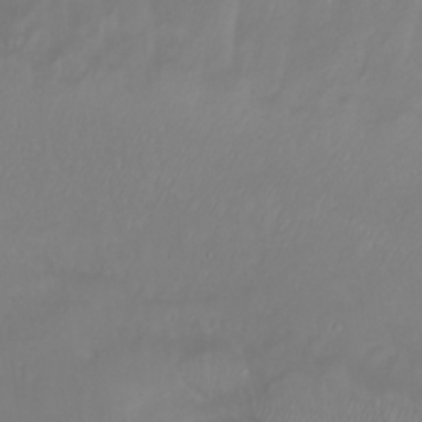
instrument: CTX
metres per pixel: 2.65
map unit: eHh
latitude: 24.1011
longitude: -64.1200
